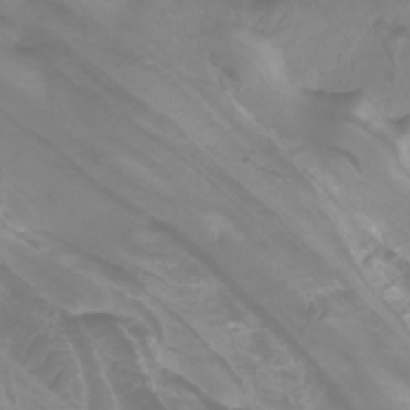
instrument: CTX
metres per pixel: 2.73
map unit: Nhu
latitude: -10.3873
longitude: -75.2348
